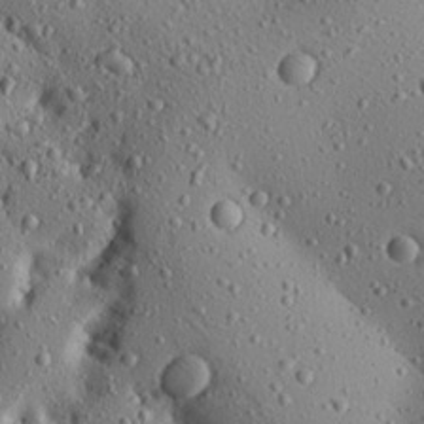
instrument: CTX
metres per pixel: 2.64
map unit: Aa
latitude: 22.5735
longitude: -140.0255
